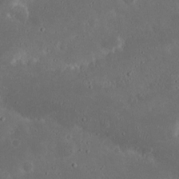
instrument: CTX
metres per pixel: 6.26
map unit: Nhu
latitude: 21.4994
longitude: -72.2145
